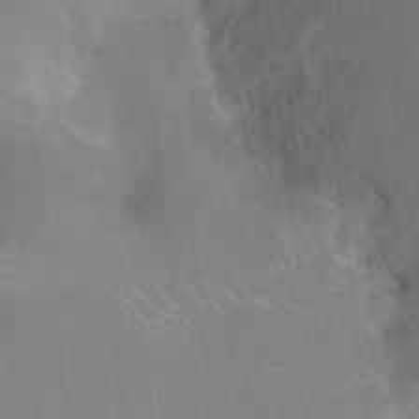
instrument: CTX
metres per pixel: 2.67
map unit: Ht
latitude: -10.1039
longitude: -38.4601
